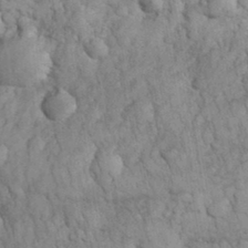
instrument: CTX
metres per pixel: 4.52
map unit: eHh
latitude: 32.3656
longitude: -66.3845
